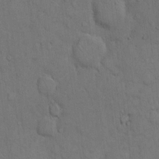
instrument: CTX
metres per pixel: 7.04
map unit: Hto
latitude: 10.8947
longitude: -61.3859
